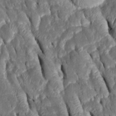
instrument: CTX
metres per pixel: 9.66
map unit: Htu
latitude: -1.2943
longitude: 149.2565
